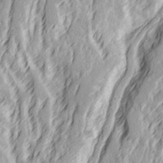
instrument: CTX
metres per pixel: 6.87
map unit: Ave
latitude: 22.4790
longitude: -132.5924
